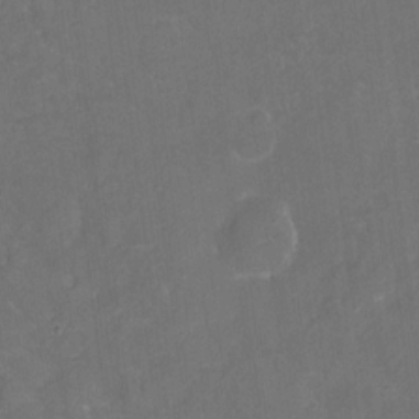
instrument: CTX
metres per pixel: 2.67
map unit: eHh
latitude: 9.4427
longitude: -71.2348
